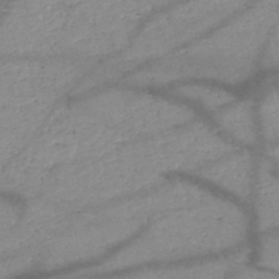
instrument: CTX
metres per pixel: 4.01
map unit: HNb
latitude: -48.9164
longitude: -40.4412
